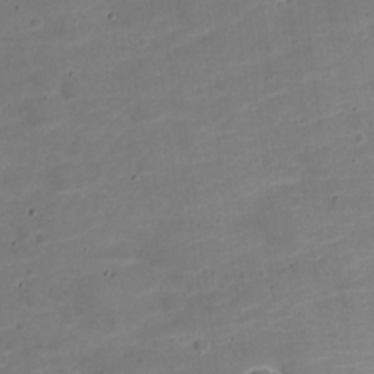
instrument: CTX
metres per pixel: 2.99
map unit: Nve
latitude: -21.8800
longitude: 104.7841
